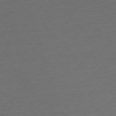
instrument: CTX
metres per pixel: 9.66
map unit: Ap
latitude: -77.2754
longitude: -82.5356
